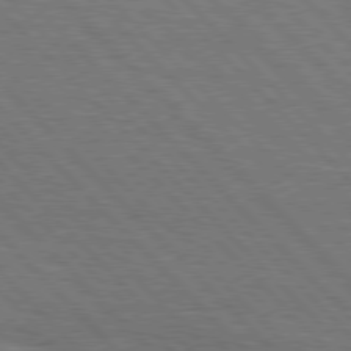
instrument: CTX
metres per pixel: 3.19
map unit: Hpe
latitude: 77.2915
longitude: -126.5357
